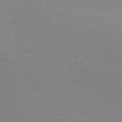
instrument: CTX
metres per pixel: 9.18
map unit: Nve
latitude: -56.7085
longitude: 60.0850
